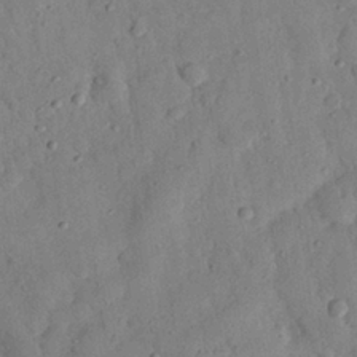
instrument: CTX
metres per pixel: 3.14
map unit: eHh
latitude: 27.1025
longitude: -76.0822
